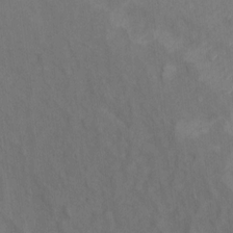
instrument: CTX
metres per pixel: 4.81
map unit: Hto
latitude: 6.5546
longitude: -37.4993
